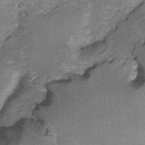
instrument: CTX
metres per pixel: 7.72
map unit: HNhu
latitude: -23.7289
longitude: 50.1606
